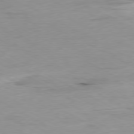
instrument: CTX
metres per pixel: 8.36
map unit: Ap
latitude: -80.1795
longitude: -76.1200
